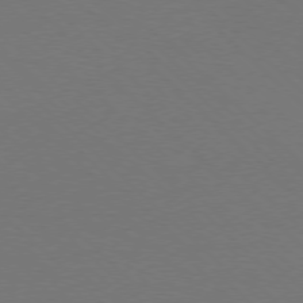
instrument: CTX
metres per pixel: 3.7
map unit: Ap
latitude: -78.3495
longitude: -91.5749
